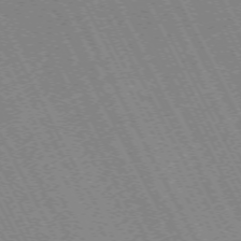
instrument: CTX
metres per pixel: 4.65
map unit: Hpe
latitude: -71.3132
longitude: 9.7855
